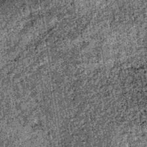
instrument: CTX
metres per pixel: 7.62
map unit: lHb
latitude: -38.8408
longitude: 67.4266
